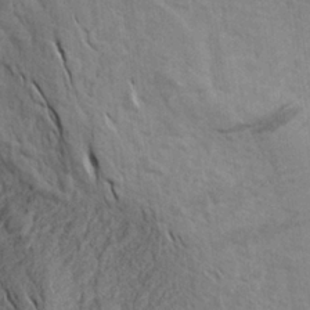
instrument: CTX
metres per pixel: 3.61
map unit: Aa
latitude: 27.1592
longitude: -143.6316
